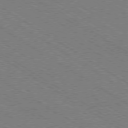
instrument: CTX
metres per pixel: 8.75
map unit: Ap
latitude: -79.3698
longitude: -79.3104
